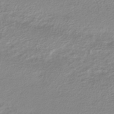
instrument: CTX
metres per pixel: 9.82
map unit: lHb
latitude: -40.5007
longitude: 71.4832
